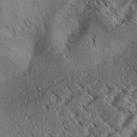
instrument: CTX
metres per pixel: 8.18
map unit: Aa
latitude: 31.7072
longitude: -138.2145
